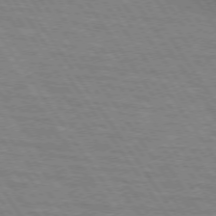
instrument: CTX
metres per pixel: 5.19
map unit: lApd
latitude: 73.7072
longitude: -63.8395
